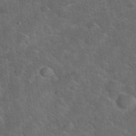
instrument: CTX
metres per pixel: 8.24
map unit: eHh
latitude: 37.6505
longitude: -66.7057
